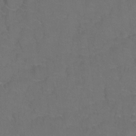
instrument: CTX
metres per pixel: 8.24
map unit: Hto
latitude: 3.1970
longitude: -32.8191
